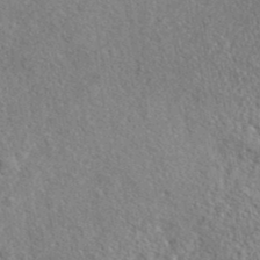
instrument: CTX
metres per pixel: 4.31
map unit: ANa
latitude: 41.5938
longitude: -86.6490
